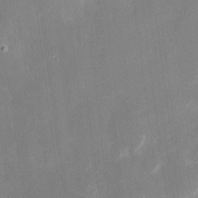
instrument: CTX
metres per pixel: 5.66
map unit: eHh
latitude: 8.9325
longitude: -70.6679
